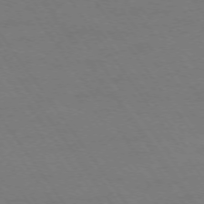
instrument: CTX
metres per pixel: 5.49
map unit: Ap
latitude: -74.4629
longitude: -70.3845
